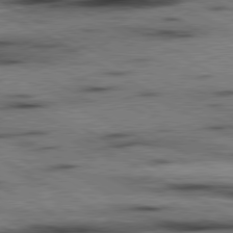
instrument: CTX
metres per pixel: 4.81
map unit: lApd
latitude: 80.0822
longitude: 162.0850
